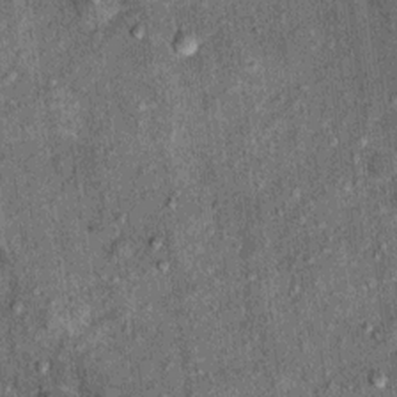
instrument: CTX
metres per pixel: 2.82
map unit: Ht
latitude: 9.5938
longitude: -38.1389
